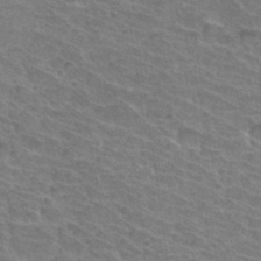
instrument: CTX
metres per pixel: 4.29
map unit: Hto
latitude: 33.6694
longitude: -41.6882
